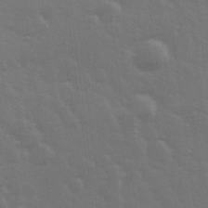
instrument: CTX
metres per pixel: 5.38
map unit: Hve
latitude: 27.3482
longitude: 146.6707
